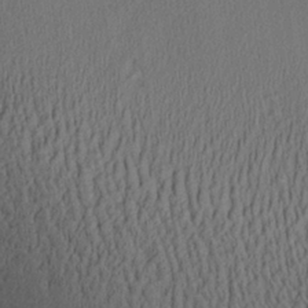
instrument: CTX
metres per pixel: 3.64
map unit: Aa
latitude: 27.8017
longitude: -138.0444
